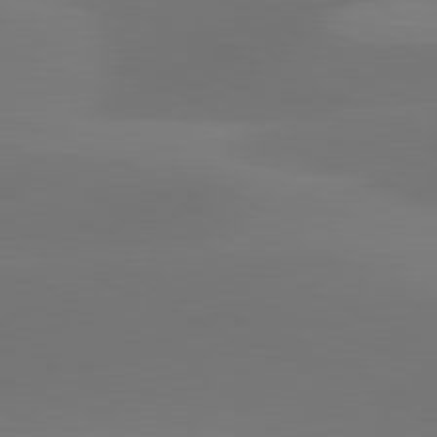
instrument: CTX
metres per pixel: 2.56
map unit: lApd
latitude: 81.7639
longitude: 128.7085
